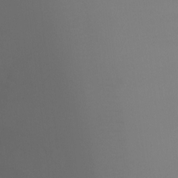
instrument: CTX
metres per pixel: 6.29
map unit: Ht
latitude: -7.7666
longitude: -32.2145
